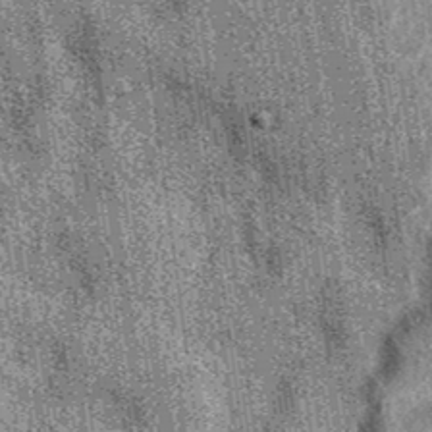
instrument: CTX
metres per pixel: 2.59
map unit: eAb
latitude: 38.7624
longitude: 107.7666
